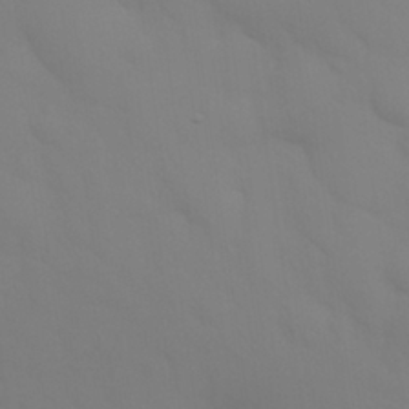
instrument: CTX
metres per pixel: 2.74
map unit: Nhu
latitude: 26.6302
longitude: -57.1214
